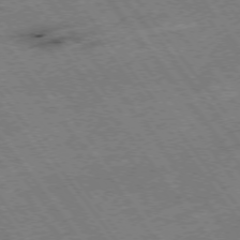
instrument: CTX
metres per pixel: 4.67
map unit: Hpe
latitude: -75.3888
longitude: -22.5168
